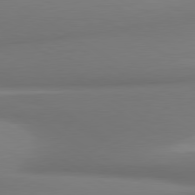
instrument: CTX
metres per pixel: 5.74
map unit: lApd
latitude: 80.1767
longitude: 175.0864
